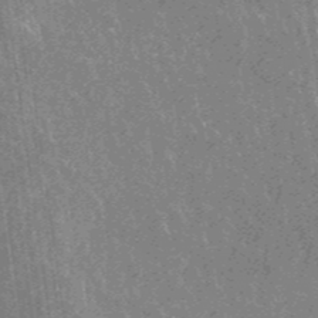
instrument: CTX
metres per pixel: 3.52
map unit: eHb
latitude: -44.0661
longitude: 89.0864
